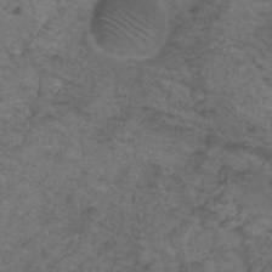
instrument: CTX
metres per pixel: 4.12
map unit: HNhu
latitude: -28.5574
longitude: 75.2187
